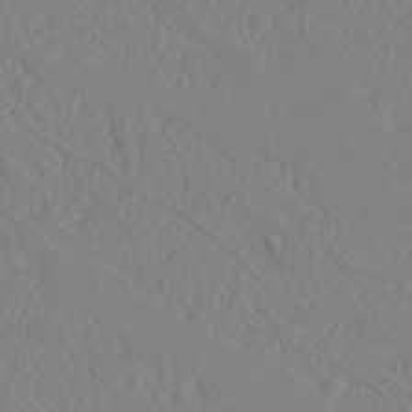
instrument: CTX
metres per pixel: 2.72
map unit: Nhu
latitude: 23.3671
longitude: -64.5546
